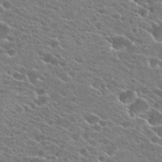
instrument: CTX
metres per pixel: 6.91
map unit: Hto
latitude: 23.9150
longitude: -41.0458
